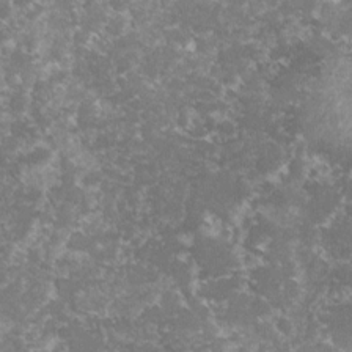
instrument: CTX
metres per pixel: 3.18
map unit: lHvf
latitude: -16.2173
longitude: -100.6680
